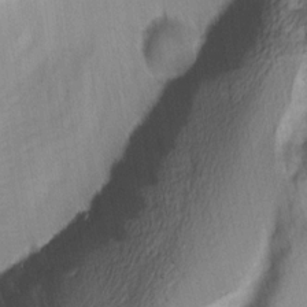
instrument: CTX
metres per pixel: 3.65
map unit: Ave
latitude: -1.1054
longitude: -113.7261
